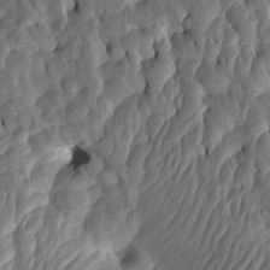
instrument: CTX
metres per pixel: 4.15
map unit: eHh
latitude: -0.8408
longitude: 14.6897
